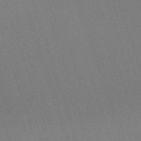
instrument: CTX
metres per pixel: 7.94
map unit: eHh
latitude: -63.0297
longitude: 50.3684
